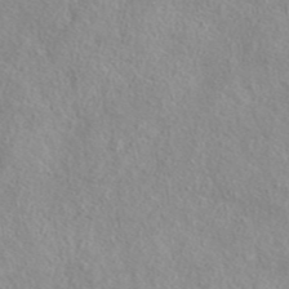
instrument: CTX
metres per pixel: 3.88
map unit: eAb
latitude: 44.5357
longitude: 114.9164
